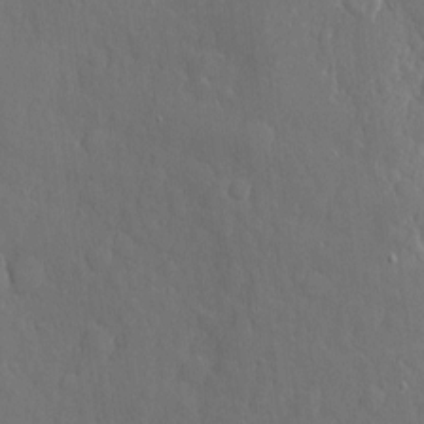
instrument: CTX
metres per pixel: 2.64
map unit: eHh
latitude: 6.3467
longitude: -74.1578
